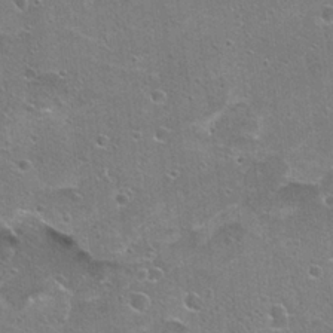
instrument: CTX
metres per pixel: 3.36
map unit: Hto
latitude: 22.7435
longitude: -42.4601
